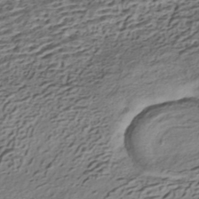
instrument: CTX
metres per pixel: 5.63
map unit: HNhu
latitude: -42.7652
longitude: 105.9178
